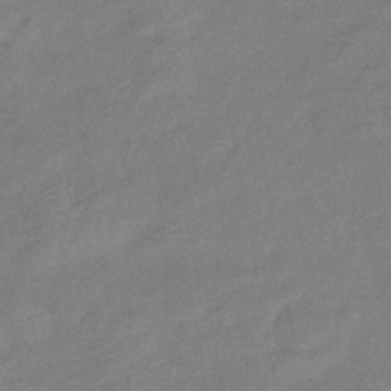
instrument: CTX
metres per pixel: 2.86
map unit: eHb
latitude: -41.8233
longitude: 82.9353
